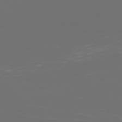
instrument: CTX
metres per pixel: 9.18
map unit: Ap
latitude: -77.2754
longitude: -80.9514
